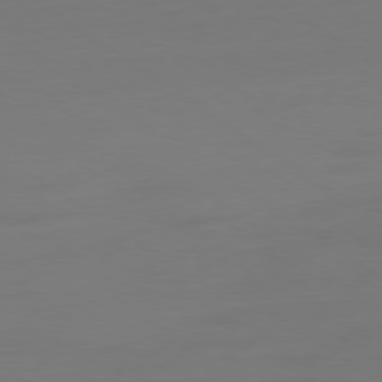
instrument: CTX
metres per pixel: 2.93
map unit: Ap
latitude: -79.3698
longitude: -64.9892
